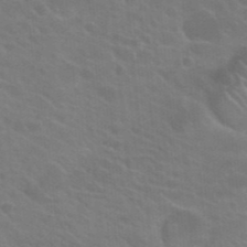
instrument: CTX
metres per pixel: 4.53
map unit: Hto
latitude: 23.8583
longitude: -36.8947
